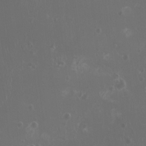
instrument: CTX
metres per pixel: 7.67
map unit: HNhu
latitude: -1.5022
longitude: 1.1998
